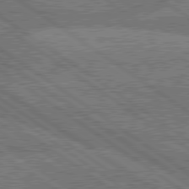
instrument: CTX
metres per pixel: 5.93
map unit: lApd
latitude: 79.9717
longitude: -160.7624
